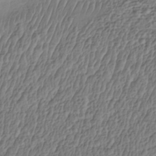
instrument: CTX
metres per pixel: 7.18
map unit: Nhe
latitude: -40.4062
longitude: -110.7058
